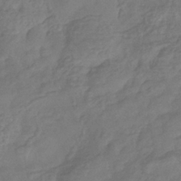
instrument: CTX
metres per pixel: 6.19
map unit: eHb
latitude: -35.8989
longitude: 81.8045
